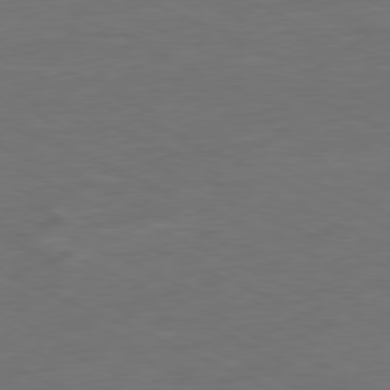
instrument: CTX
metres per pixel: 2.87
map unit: Ap
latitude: -80.3307
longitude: -92.8002
